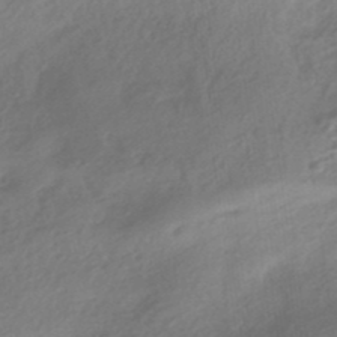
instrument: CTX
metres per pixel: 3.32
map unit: HNhu
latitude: -40.9542
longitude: 93.0486
